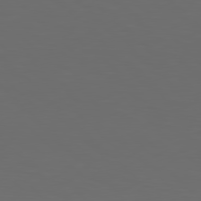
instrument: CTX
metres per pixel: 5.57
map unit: Hpe
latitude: 78.1200
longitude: -175.2159
